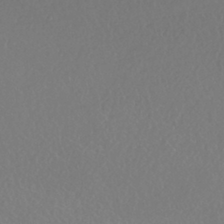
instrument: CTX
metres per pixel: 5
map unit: HNhu
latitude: -41.7666
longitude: 97.5966
